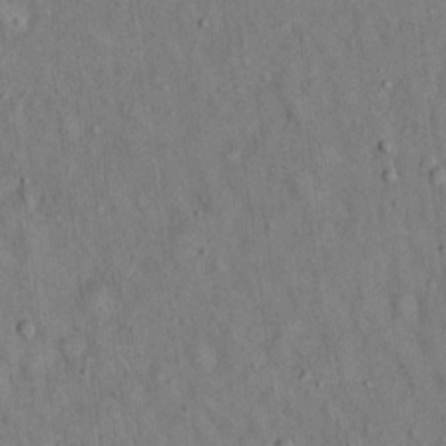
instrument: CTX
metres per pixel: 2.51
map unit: Hto
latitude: 14.7058
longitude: -58.8947
